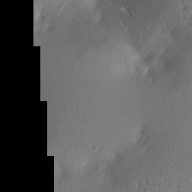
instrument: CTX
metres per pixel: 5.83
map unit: lAa
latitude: 4.0822
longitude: -116.6868
